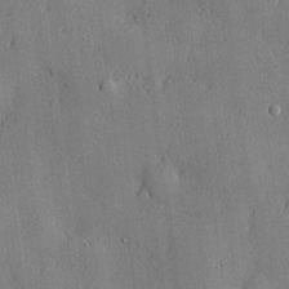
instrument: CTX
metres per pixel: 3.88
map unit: lHvf
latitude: 21.5371
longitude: 144.0850
